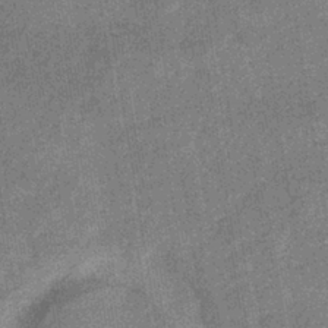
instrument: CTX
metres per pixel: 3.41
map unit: eHb
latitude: -38.0472
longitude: 80.9353
